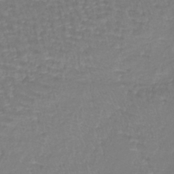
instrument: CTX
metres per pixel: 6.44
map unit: lHb
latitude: -41.0675
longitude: 65.5588
